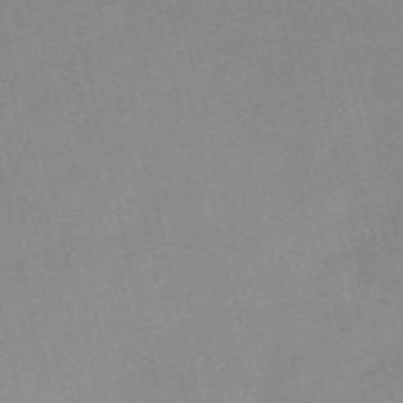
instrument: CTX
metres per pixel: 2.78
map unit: HNb
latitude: -53.8233
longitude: -47.4994
